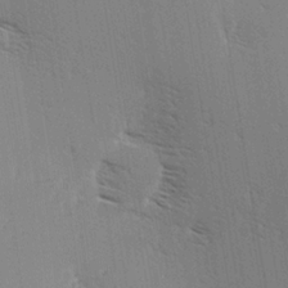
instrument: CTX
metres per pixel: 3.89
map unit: Hve
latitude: 3.3104
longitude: -121.8017
